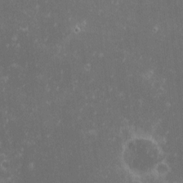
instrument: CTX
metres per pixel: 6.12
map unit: eHh
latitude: -0.8975
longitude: -85.5560
